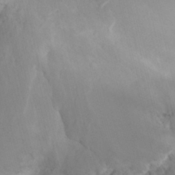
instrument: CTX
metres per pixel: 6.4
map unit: Nhu
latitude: 21.8206
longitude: -72.7625
